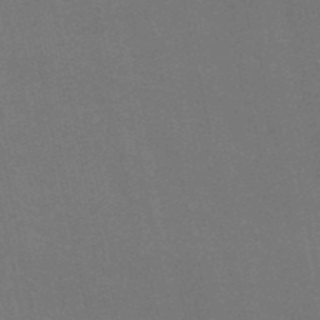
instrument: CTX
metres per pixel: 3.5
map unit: HNb
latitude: -49.3510
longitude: 59.3509
